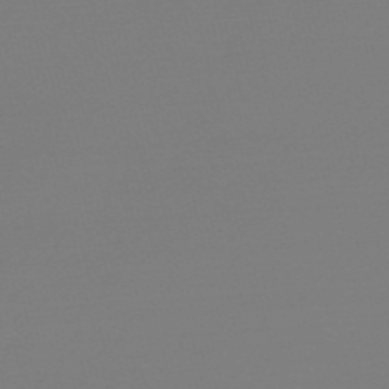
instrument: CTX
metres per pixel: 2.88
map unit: Nve
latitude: -57.1620
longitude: 62.2739
